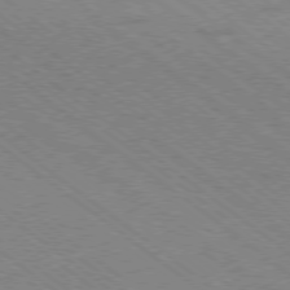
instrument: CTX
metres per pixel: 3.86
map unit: Hpe
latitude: -79.0297
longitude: -15.0081
